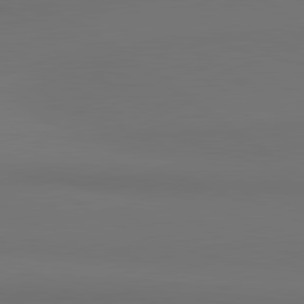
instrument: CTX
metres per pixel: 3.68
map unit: lApd
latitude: 81.0836
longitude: 153.7666
